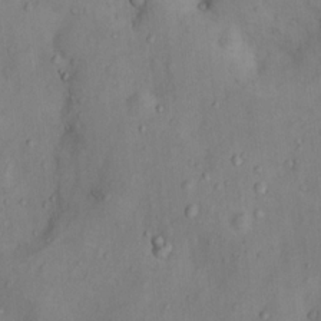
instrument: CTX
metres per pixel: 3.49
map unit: Nhu
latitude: 11.2348
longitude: -28.8758
